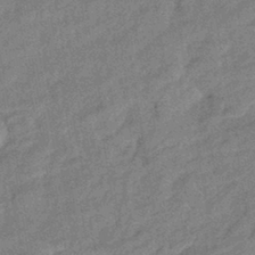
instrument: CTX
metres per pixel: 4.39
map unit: eHb
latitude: -41.9556
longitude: 82.1039
